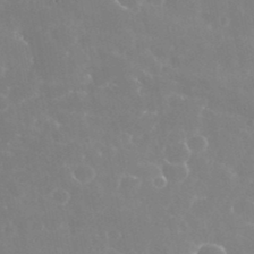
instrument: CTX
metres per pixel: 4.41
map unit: eHh
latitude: 35.4993
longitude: -59.0647
